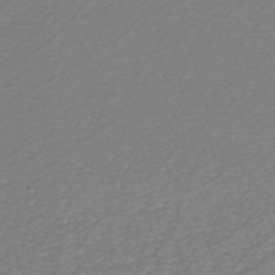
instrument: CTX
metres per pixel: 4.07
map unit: eHh
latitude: -42.9163
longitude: -33.0836
